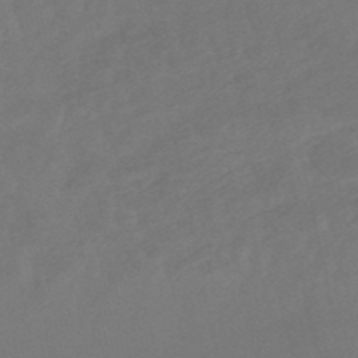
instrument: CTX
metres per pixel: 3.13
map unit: lHb
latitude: -50.4440
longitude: 81.2187
